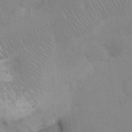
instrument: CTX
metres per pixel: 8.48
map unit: Hto
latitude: 13.3482
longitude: -56.2144
